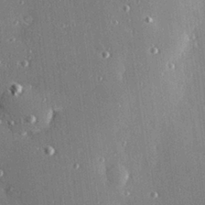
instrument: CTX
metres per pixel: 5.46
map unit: Hve
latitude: 27.1214
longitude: -90.2900
